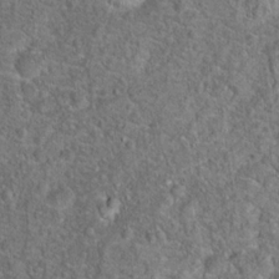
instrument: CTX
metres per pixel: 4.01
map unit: Hto
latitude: 18.4223
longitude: -42.7813
